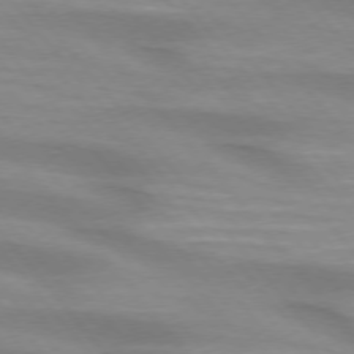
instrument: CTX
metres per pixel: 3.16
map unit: lApd
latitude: 74.6302
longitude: -60.1955
